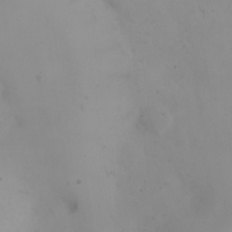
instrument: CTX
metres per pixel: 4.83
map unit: eHh
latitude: 24.1577
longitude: -64.1956
